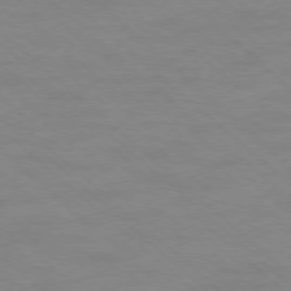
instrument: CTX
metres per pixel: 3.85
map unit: Ap
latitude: -77.8800
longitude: -98.4790
